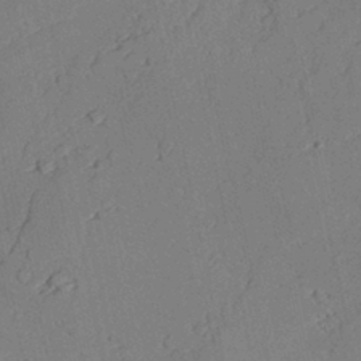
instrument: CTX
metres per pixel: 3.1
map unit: lAvf
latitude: 26.6302
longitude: -110.3090
